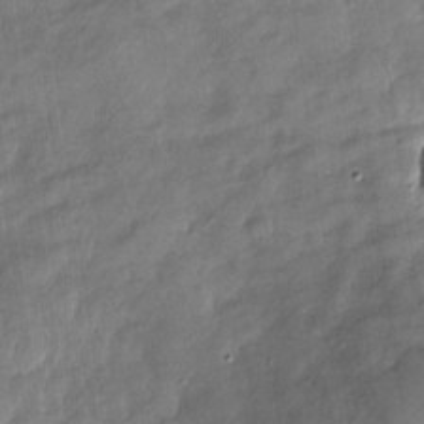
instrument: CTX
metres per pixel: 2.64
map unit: Nhu
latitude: -28.6330
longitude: -73.6316
